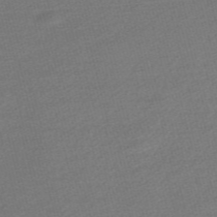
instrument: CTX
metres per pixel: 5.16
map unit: Nve
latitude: -56.6518
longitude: 61.2565
